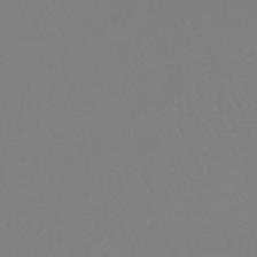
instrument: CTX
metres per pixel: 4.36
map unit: HNhu
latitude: -48.5574
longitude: 100.9163
